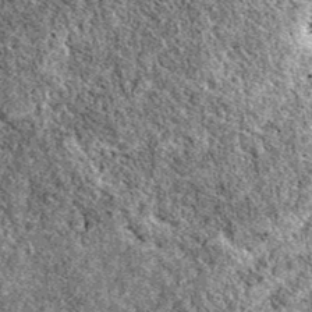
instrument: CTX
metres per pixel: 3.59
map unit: eAb
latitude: 37.6127
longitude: 110.8030
